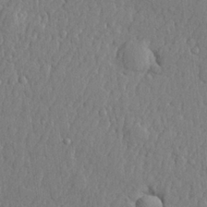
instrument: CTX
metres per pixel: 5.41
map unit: lHvf
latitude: 22.9325
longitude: 142.4817
